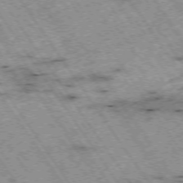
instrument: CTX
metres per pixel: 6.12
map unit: Hpe
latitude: -74.5007
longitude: 3.4454
